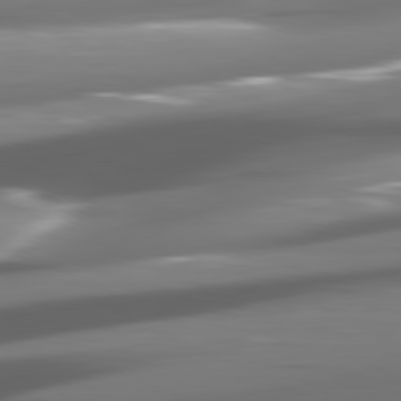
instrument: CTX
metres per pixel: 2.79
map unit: lApd
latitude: 81.4048
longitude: -145.6505
